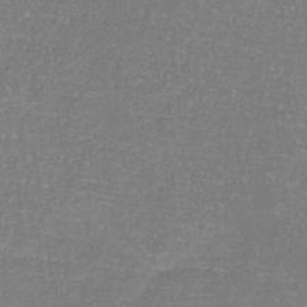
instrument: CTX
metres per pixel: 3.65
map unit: eHb
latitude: -32.0094
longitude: 67.0486
